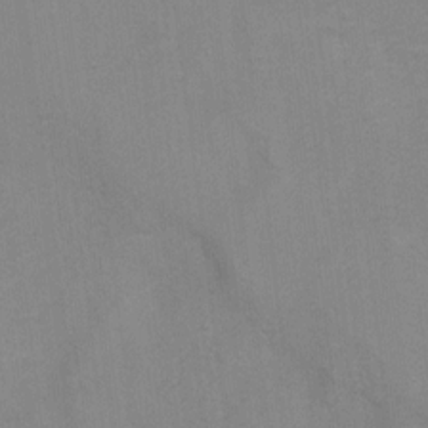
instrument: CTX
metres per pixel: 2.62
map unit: Ht
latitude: 5.6694
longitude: -37.1970
